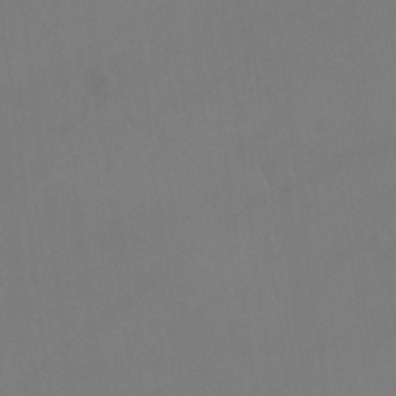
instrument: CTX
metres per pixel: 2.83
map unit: Hto
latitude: -12.6330
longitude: -39.9528
